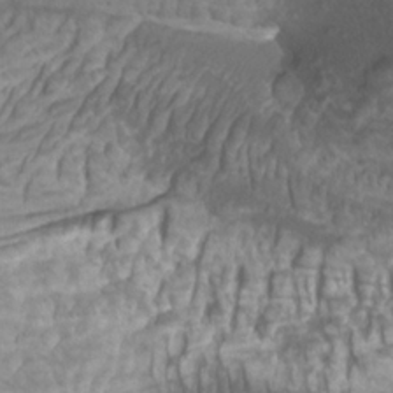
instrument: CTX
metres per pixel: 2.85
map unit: Htu
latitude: -10.4818
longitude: -74.4223
